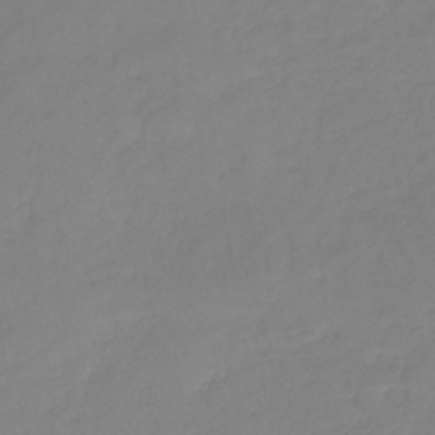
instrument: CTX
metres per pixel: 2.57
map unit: lHb
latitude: -35.0108
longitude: 64.3684
